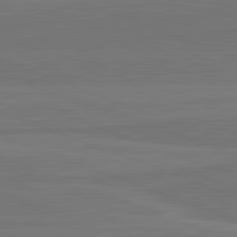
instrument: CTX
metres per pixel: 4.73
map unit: lApd
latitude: 82.4601
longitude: 165.1998
